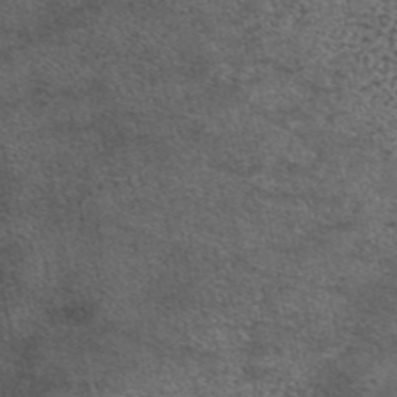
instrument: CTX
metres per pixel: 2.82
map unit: eAb
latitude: 43.8017
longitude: 103.9556
